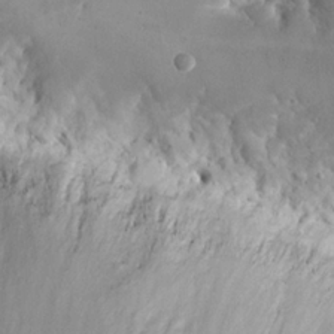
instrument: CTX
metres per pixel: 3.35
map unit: eHh
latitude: 19.3292
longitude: -68.4412
